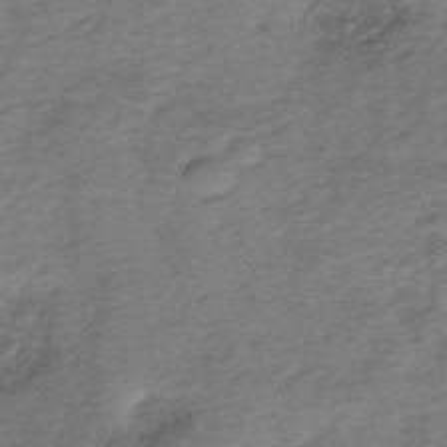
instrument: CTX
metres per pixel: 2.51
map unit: lHb
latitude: -35.7478
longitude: 69.8233
